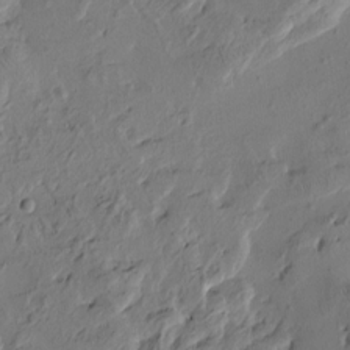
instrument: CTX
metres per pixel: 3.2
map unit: Htu
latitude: -2.9163
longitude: -178.2334
